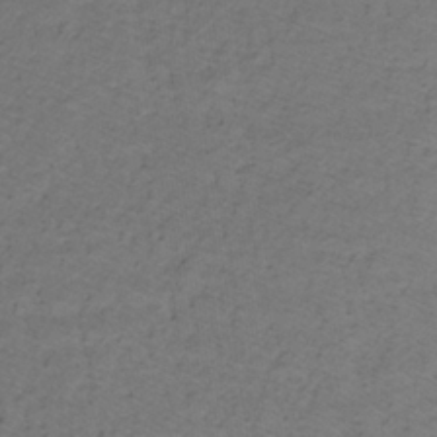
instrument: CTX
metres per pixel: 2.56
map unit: lHb
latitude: -32.7652
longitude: 65.8045
